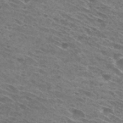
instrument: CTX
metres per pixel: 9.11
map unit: Hto
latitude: 29.8016
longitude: -45.7827
